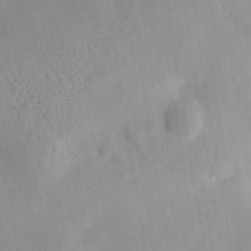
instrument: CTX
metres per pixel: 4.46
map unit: HNhu
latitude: 15.3104
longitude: 12.1039
